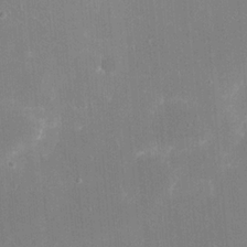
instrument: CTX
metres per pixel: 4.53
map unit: eHh
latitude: 20.2712
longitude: -68.0822
